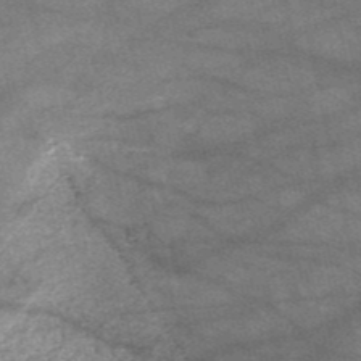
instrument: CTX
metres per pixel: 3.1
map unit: HNb
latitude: -52.5195
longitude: -42.6491
